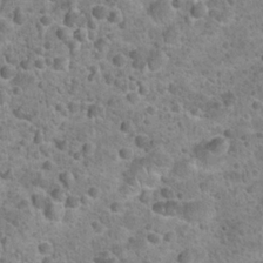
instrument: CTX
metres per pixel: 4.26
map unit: Hto
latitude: 21.8017
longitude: -49.7450
